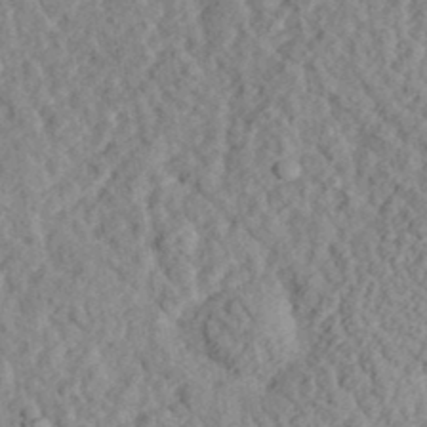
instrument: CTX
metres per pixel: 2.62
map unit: eHh
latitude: 36.1011
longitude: -78.9514
